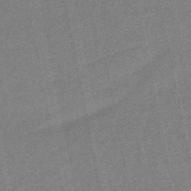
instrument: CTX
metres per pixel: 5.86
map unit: lHb
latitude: -49.4455
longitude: 79.2187
